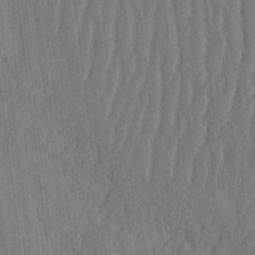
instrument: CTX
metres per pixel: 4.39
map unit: eHh
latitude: -2.3117
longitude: 14.3307
